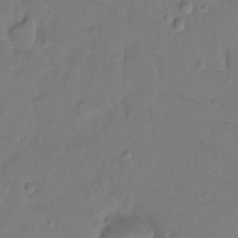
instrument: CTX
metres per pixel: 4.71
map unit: Ht
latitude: -9.3887
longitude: -36.0822
